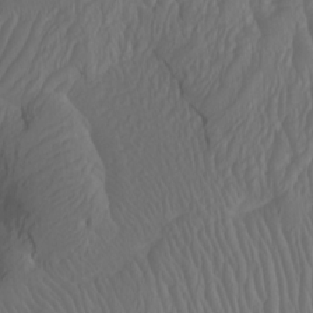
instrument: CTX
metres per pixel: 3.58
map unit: Nhu
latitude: -7.3132
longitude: -69.0836
